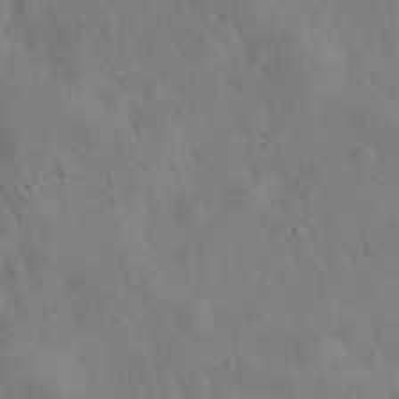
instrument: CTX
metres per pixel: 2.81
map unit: eHh
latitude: 25.5182
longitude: -66.6112
